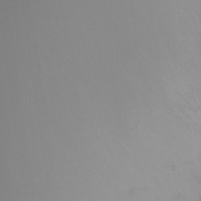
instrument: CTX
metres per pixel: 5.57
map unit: Ht
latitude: -8.1606
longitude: -30.1767
